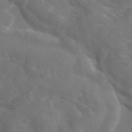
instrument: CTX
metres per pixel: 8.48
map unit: eAb
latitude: 45.4804
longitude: 125.4832
